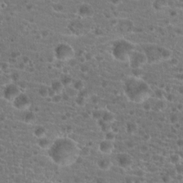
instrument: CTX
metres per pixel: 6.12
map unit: Hto
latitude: 19.1781
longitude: -41.1781
